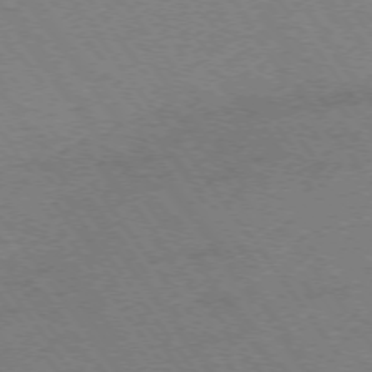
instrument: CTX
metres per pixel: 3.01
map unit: Ap
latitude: -75.4455
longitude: -71.9906
